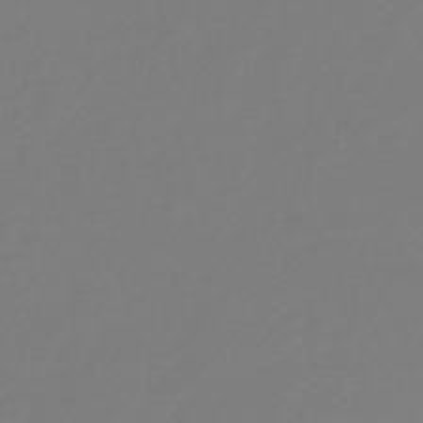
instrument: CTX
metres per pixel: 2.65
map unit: lHb
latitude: -44.2173
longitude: 71.0109
